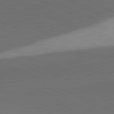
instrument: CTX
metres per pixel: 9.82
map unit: lApd
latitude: 81.7450
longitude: 139.4077
